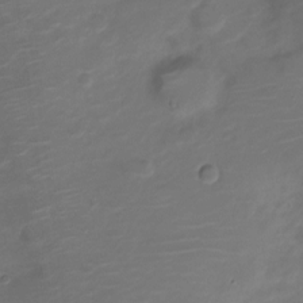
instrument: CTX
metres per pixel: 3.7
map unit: Nve
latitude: -20.4440
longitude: 105.5588
